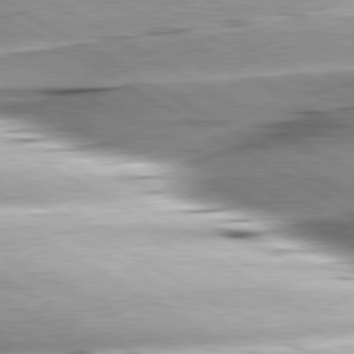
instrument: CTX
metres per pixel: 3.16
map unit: lApd
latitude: 80.1200
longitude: -156.8757
